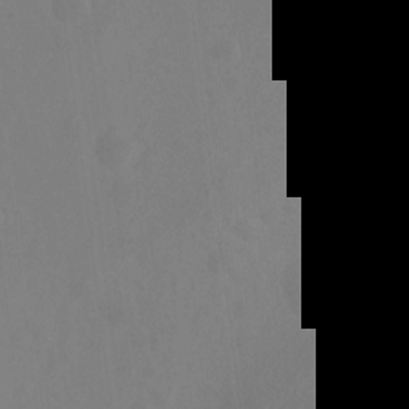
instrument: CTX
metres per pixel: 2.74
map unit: Hto
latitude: -8.7274
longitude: -40.7057
